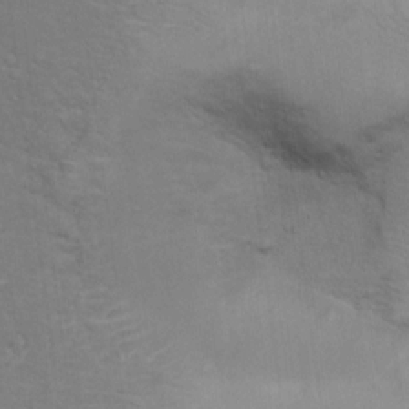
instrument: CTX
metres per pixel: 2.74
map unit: Ht
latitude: 13.5182
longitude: -39.8205
